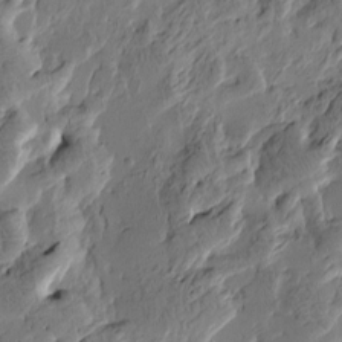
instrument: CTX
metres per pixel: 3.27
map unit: Htu
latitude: -3.0486
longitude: -178.2334
